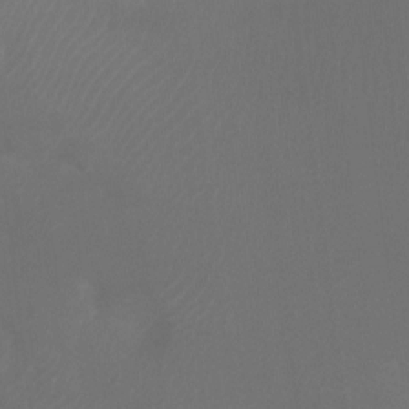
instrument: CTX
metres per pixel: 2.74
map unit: Ht
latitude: -9.4454
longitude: -33.4049
